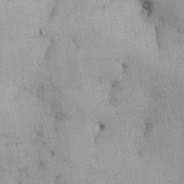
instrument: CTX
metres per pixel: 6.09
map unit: Nhu
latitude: 26.6680
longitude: -68.4034
